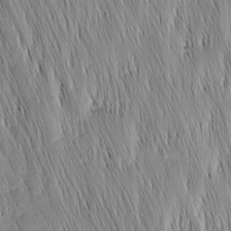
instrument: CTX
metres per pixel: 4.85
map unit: Nhu
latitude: -4.7652
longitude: -150.8758
